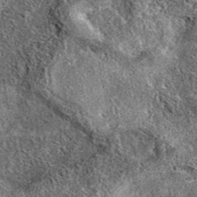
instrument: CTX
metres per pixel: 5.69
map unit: eAb
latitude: 37.4615
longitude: 110.6896
